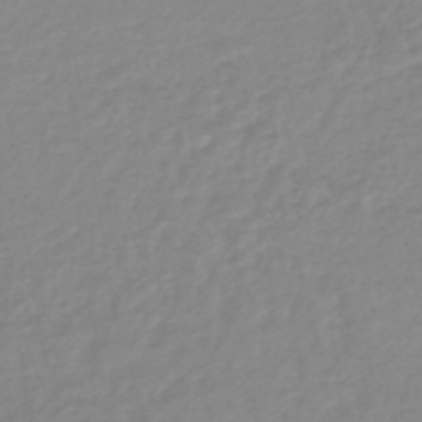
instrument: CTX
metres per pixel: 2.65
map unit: lHb
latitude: -45.4077
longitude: 65.8800
